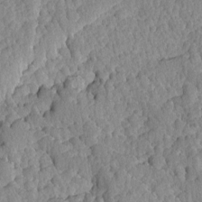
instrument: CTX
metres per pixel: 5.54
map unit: Ave
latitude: -8.5385
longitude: -116.5735
